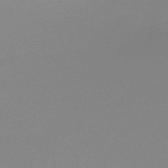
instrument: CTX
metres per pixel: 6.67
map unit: lHb
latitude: -48.2362
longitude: 68.0850
